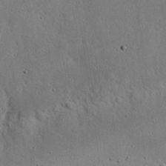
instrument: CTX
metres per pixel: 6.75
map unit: eHh
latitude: 24.0633
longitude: -72.5357
